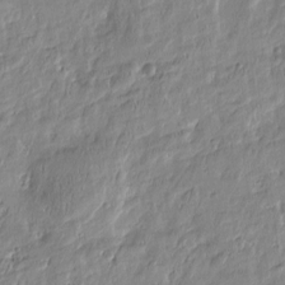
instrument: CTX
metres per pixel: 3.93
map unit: Htu
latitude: -6.1039
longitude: 174.3306
